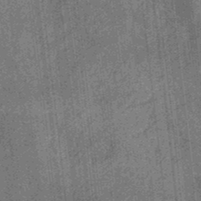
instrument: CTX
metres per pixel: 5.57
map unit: eHb
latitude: -35.0108
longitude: 78.9352
